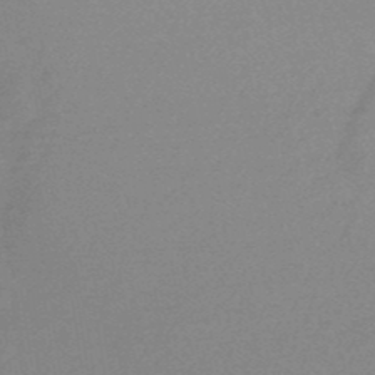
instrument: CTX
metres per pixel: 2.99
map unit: HNb
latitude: -49.3321
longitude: -48.7624
